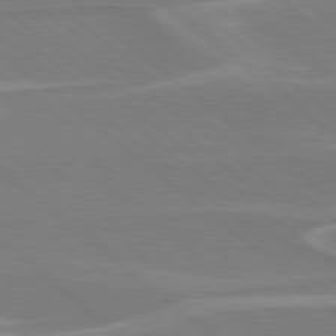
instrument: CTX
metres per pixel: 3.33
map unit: Hpe
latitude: 78.1767
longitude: -125.9906
